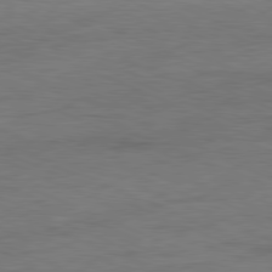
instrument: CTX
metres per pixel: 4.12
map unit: Ap
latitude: -81.6344
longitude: -84.0822
